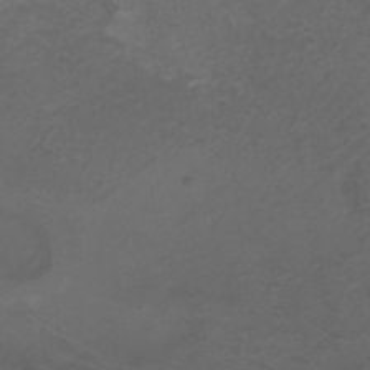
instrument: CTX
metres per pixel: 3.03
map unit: ANa
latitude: 36.2712
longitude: 14.3118
